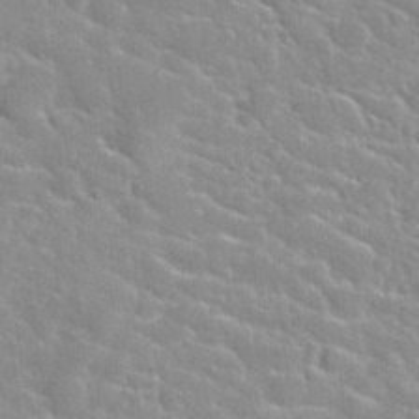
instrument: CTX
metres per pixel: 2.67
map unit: Nhu
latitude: 31.4238
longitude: -50.5356
